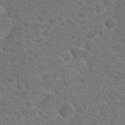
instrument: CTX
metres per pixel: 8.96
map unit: Hto
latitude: 18.8380
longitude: -37.1214
